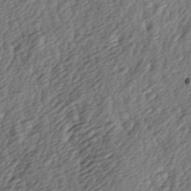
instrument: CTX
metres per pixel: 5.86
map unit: lAa
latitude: -4.4251
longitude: -122.9703
